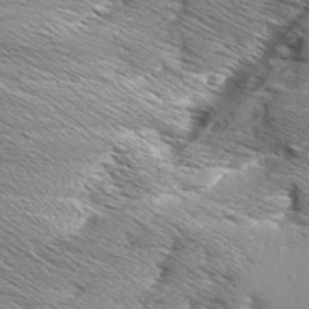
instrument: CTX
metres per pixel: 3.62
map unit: Aa
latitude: 8.9136
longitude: -138.0444
